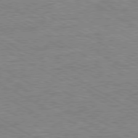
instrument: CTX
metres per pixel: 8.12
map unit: Ap
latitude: -80.7274
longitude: -77.3292
